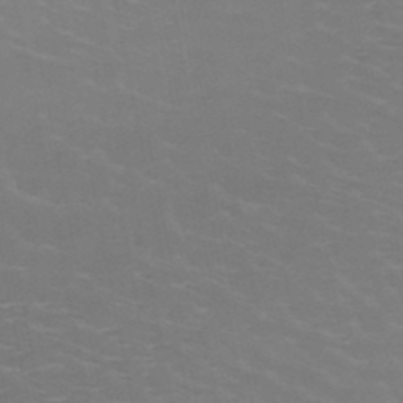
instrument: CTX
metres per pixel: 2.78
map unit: HNb
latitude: -48.5007
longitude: -46.9514
